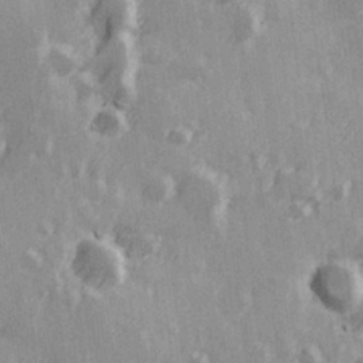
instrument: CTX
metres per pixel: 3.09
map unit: Hve
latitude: 26.1200
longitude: 147.1053
